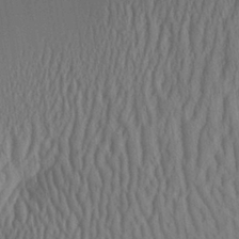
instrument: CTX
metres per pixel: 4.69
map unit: Aa
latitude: 26.0633
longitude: -136.4223
